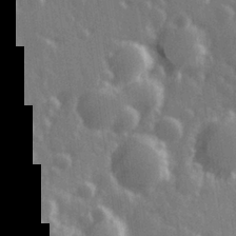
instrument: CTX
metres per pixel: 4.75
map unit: Hve
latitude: 27.6505
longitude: 146.5951
